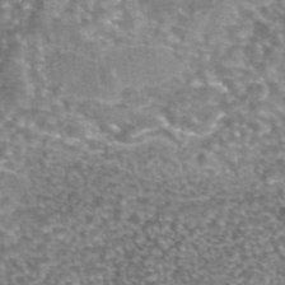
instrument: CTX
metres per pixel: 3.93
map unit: eAb
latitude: 44.8758
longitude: 105.4643
